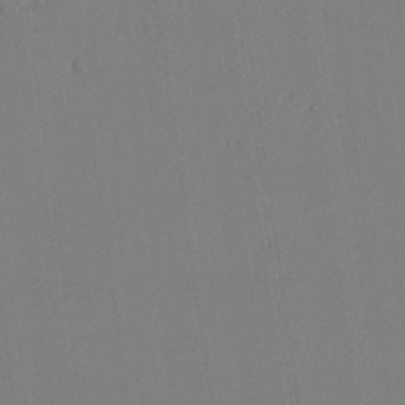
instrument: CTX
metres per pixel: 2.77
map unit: lAvf
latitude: 25.8961
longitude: -111.3671
